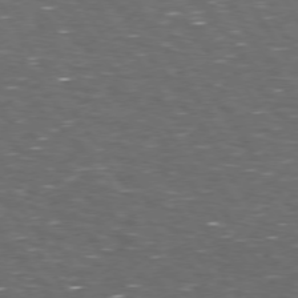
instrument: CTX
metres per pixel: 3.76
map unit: Hpe
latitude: 73.9906
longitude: -124.8569
